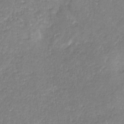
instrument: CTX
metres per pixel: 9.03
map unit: eHb
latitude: -31.5777
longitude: 67.2187
